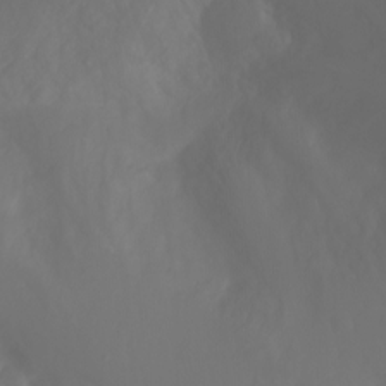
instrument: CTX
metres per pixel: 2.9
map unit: Ht
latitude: -3.7288
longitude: -62.1767
